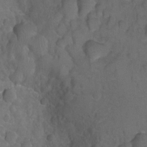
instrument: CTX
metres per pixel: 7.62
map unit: Hto
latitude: 3.4426
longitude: -32.5168
